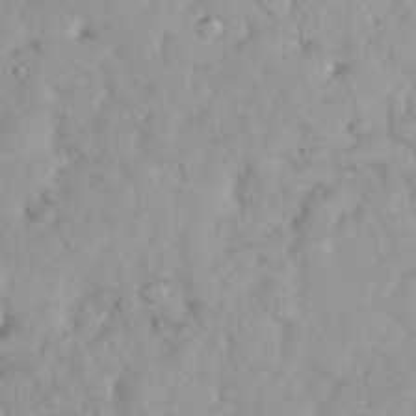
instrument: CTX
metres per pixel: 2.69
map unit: eHh
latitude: 35.2348
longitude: -63.4805
